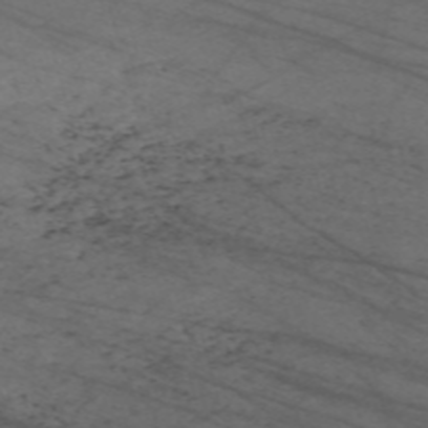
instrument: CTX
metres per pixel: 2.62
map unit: Nve
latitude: -59.5966
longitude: 61.3699
